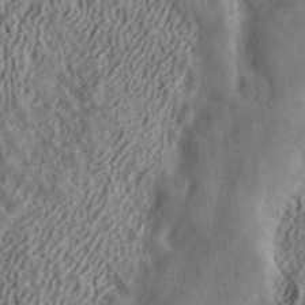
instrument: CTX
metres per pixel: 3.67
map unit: ANa
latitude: 39.8961
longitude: 34.3306
